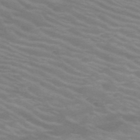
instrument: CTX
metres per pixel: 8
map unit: HNb
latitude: -53.2187
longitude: -45.2348
